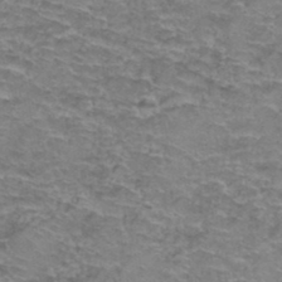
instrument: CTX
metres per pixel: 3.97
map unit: Hto
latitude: 37.5560
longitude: -42.7813
